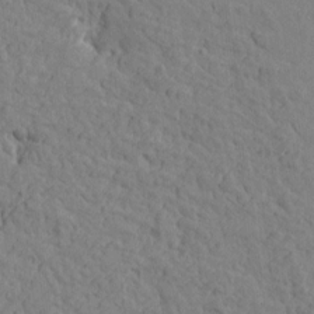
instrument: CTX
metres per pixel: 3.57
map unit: Htu
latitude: -1.4833
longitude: -175.7072
